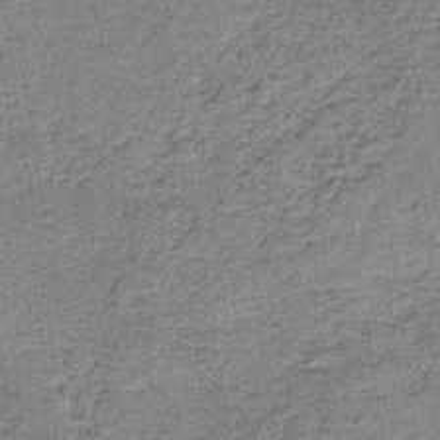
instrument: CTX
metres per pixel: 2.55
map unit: HNb
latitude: -36.0094
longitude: 54.0850
